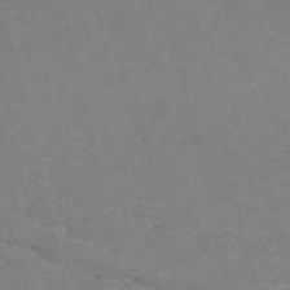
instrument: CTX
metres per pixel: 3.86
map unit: HNb
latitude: -54.2362
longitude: -47.4427
